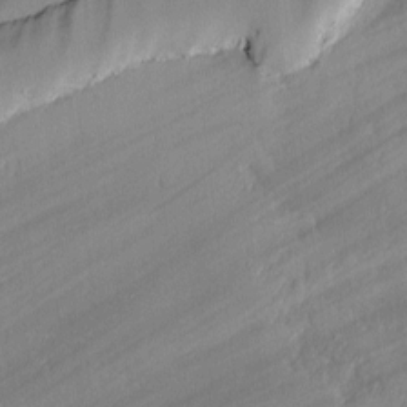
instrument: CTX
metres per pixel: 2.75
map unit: lAvf
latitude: -1.5777
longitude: -108.1011
